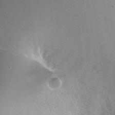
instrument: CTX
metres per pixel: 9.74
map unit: Ht
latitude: -14.9164
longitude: -40.8946
